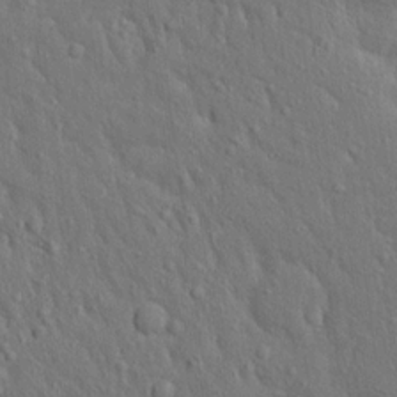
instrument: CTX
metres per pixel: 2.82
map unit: Ave
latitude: 17.7261
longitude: -141.1592
